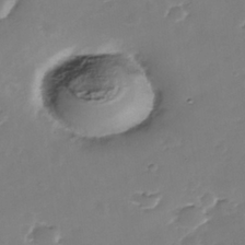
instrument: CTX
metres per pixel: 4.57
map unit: Nhe
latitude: -39.0676
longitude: -116.8758
